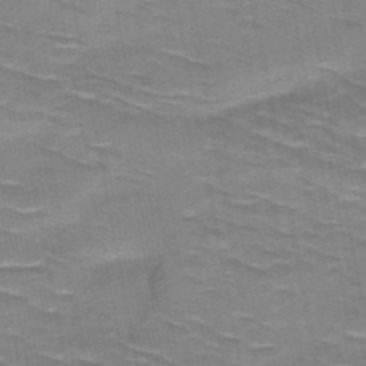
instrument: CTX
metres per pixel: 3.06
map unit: HNb
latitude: -47.5021
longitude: -48.3656
